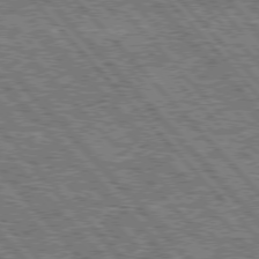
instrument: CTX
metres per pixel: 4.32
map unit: Hpe
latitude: 75.8772
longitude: -126.6302
